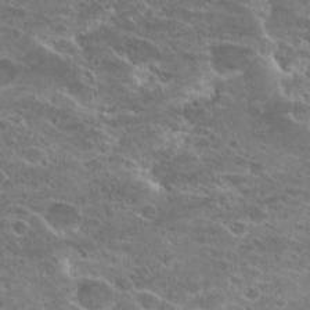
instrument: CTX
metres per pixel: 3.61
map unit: Hto
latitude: 25.0836
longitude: -45.5938
